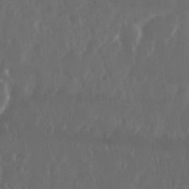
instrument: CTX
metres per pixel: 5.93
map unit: Nhu
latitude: 29.3859
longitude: -57.1970
